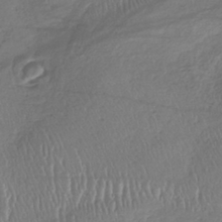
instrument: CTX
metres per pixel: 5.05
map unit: lHb
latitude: -37.6721
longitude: 68.2550
